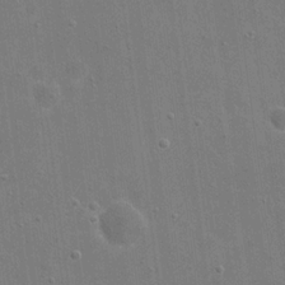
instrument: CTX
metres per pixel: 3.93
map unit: eHh
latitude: 20.1956
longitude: -66.4034
